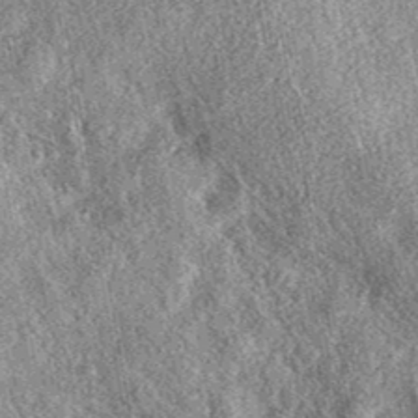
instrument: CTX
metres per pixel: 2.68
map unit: eAb
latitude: 38.8758
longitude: 108.5574
